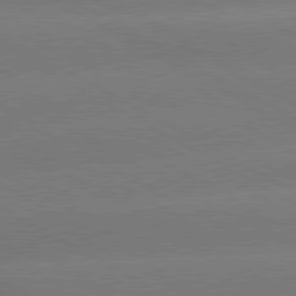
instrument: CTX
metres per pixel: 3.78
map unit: lApd
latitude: 80.6113
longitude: -146.8569
